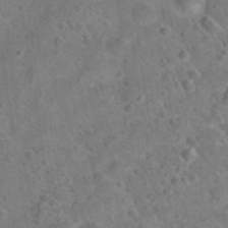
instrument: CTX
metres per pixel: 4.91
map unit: Hto
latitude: 21.0837
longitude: -49.8583
